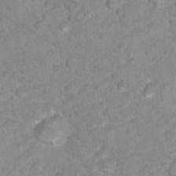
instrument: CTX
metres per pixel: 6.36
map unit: Nhu
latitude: 16.8002
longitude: -31.6505
